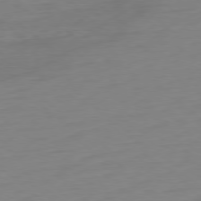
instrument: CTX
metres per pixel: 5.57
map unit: Ap
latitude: -78.9541
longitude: -67.1214
